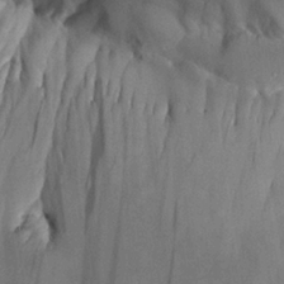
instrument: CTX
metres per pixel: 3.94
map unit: Aa
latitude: 25.8394
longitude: -129.6505
